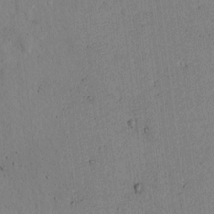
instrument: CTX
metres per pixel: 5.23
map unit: lAvf
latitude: 7.6883
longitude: 169.1431
